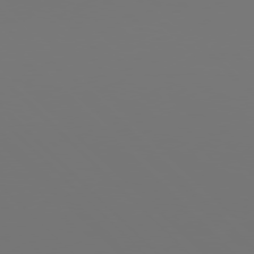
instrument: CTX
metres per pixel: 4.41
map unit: Hpe
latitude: 76.8002
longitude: -164.9136
